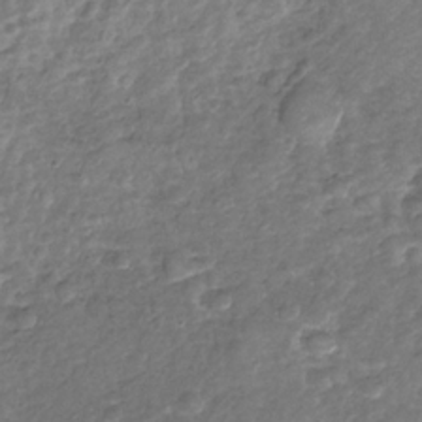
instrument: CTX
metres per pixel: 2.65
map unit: Nhu
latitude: -30.7841
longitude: -60.5923
